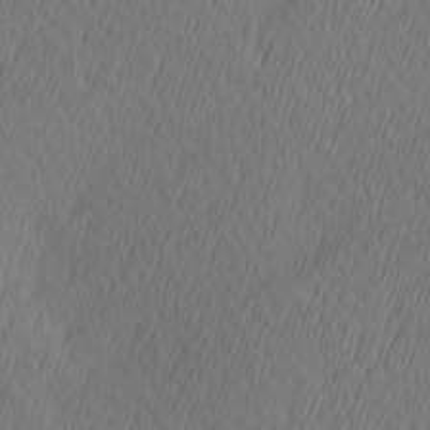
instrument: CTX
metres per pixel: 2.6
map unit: Hve
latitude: 13.1403
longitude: -91.4426
